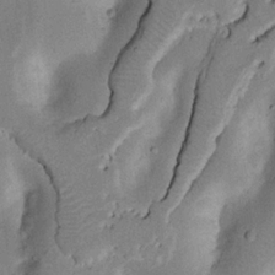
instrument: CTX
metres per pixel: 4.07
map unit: Nhu
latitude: 17.7828
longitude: -74.2900
